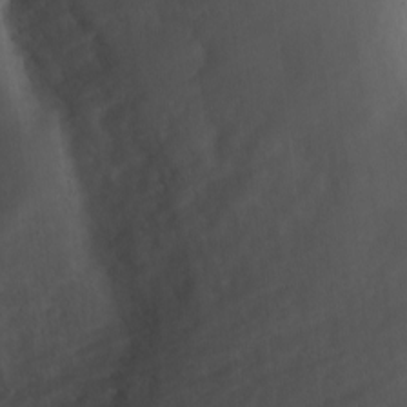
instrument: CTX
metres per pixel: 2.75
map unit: Ave
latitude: 11.1214
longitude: -104.6491
